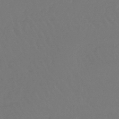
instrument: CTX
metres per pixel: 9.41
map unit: lHb
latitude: -45.2754
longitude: 69.3698
